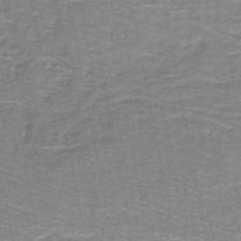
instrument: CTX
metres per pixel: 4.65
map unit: lHb
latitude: -43.4076
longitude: 54.8786
